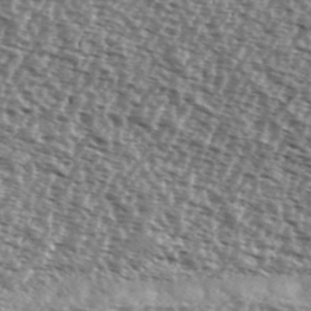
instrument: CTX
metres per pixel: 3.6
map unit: Ave
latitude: 39.4615
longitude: -112.3467
